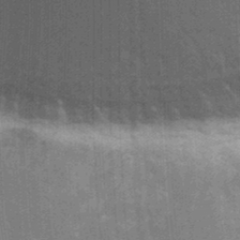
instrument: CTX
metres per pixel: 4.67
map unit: Hto
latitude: 23.4804
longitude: -47.5371
